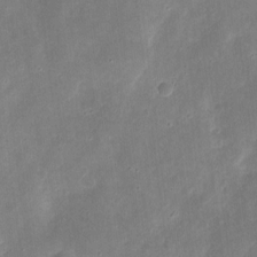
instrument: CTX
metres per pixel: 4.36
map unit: eHh
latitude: 9.2348
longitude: -72.2145
